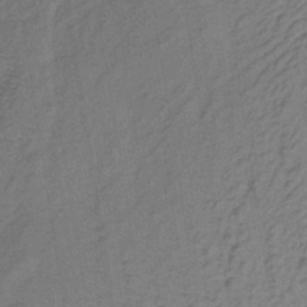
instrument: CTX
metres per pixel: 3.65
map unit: lHb
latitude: -35.1242
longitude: 70.8975
